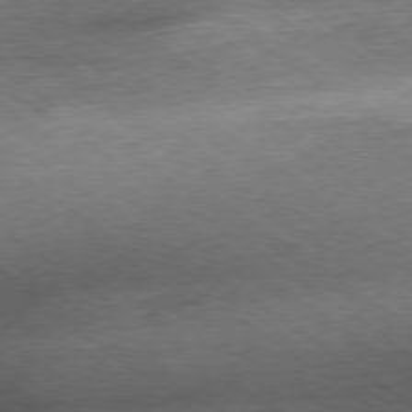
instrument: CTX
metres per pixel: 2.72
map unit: Hpe
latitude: -79.1431
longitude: 12.8219
